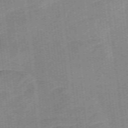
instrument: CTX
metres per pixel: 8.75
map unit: Nve
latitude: -57.3698
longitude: 58.3873
